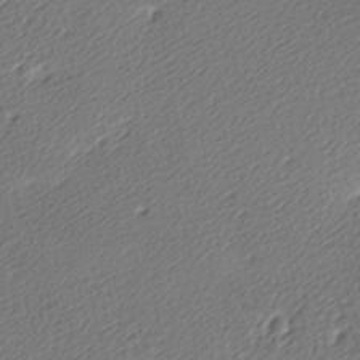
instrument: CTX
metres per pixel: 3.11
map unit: lAa
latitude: -9.5588
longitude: -127.1214
